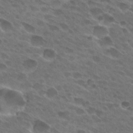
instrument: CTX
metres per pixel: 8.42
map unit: Hto
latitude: 27.7639
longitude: -42.5735
